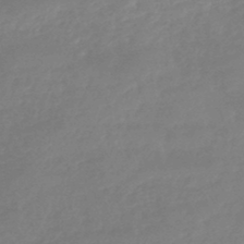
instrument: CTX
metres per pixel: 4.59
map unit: eHb
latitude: -45.4832
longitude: 84.1794
